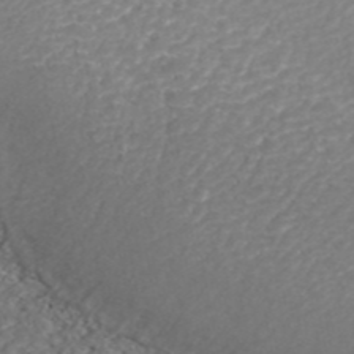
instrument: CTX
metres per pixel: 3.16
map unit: ANa
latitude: 42.5735
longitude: 24.1984
